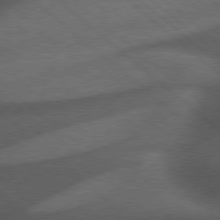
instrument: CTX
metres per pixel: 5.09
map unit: Hpe
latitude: 77.5182
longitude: -150.8947
